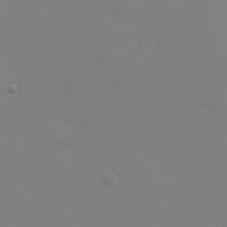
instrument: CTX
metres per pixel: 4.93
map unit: eHh
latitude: 24.2144
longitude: -65.8016
